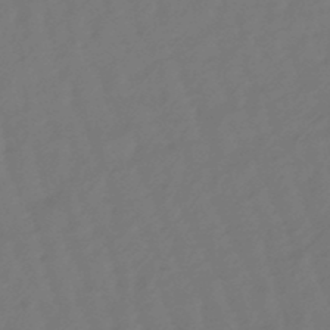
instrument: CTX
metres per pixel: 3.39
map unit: eHb
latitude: -47.4265
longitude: 81.8612
